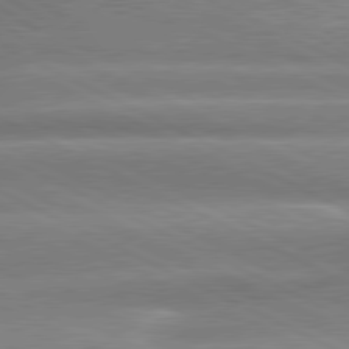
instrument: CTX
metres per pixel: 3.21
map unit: lApd
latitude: 80.5357
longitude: -136.5924
